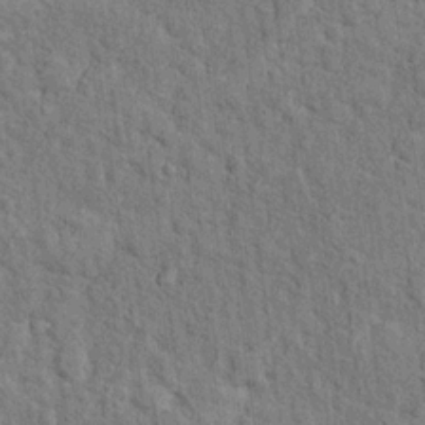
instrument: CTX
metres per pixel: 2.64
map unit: Hto
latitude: 15.3104
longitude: -34.3278
